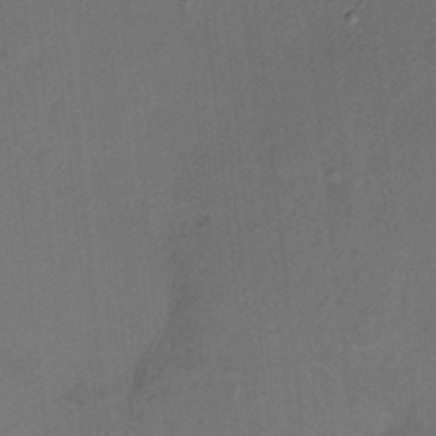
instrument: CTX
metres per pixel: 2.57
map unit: HNhu
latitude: 12.9892
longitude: 10.4818
